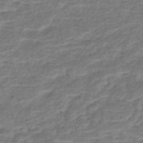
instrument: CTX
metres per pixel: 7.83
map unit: Nhe
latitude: -46.7652
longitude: 152.2928
